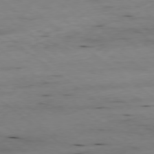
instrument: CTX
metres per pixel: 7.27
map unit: Ap
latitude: -78.8597
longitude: -90.7813
